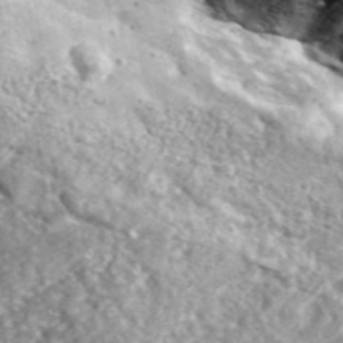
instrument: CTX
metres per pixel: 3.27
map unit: lHvf
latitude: 41.7449
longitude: -89.6883
